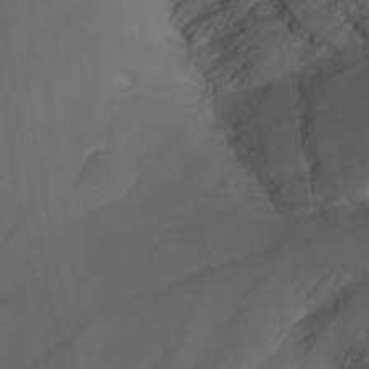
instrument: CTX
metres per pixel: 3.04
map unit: Nhu
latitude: -13.1053
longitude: -64.5357
